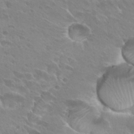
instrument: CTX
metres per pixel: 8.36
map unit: Hto
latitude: 27.9150
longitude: -39.8205
